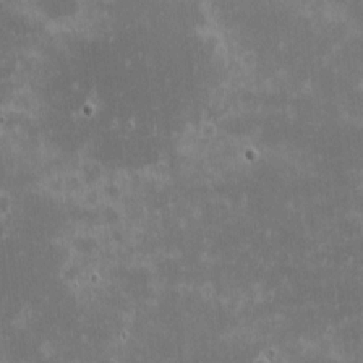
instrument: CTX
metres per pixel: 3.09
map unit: eHh
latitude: -0.8786
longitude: -85.1970
